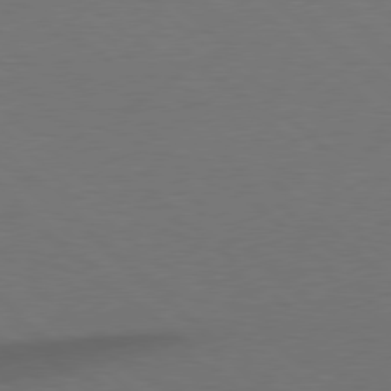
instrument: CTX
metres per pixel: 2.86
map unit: Hpe
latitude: 78.1767
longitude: -150.1011
